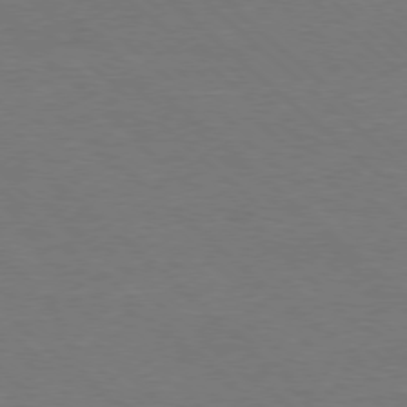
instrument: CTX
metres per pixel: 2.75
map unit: Ap
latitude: -78.3306
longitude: -86.2144
